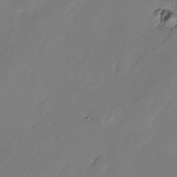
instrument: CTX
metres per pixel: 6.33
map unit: Nhu
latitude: -22.3495
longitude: -71.8961
